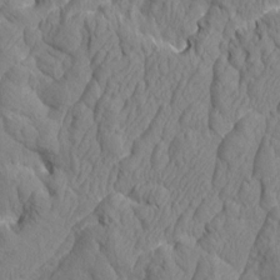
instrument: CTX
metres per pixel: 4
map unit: Aa
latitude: 6.8758
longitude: -128.7435
